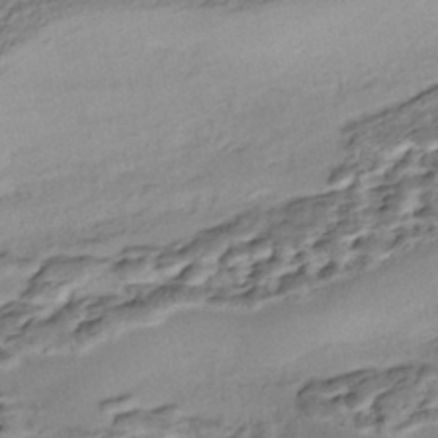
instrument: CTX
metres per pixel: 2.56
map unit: Nhe
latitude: -46.4440
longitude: 153.5588
